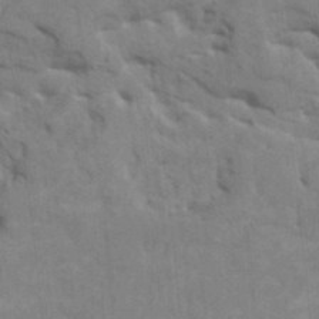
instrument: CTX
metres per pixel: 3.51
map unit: HNhu
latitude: 4.8380
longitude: -2.8002
